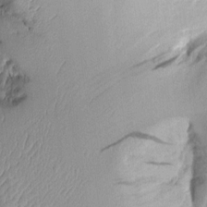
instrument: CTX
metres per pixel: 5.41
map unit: Aa
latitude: 10.4034
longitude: -127.0648
